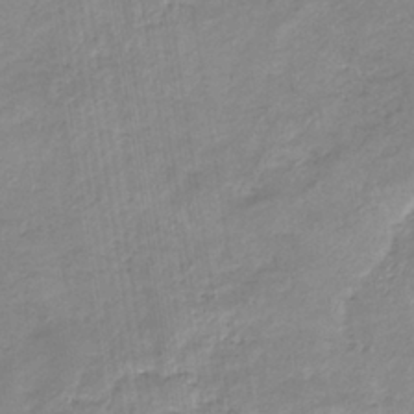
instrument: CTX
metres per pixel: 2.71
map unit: eHb
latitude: -35.7667
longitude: 73.6344
